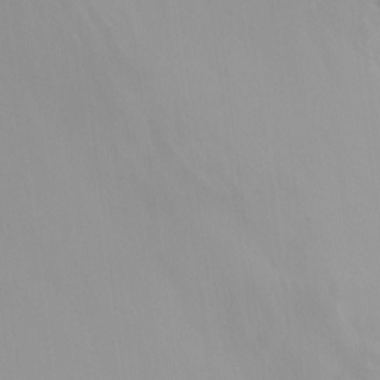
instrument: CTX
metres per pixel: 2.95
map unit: Nhu
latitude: -8.7085
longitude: -52.3656
